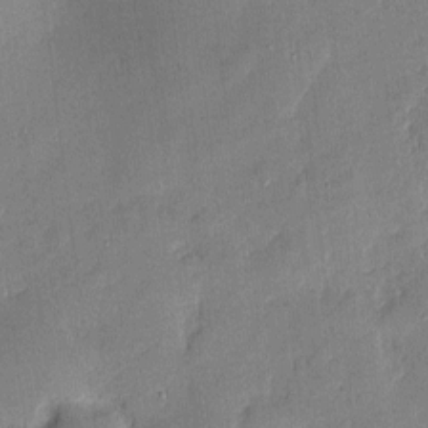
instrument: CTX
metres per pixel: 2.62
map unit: eHh
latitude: 3.9339
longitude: -72.0444
